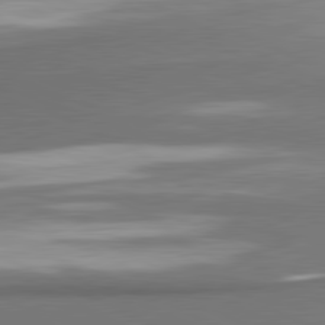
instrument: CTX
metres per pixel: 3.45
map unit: lApd
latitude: 81.2537
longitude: 175.4265
